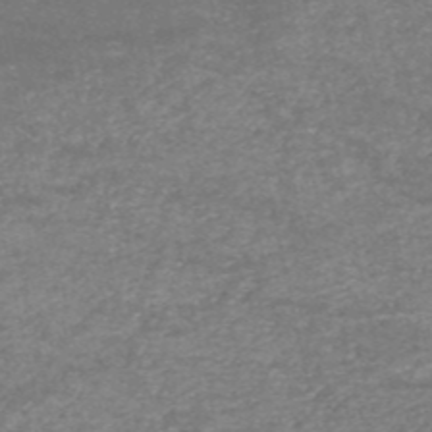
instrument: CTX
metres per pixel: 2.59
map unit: HNb
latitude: -52.8597
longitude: -38.9514
